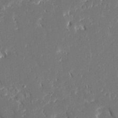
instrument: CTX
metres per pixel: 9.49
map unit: Ave
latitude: 16.2712
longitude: -140.1577
